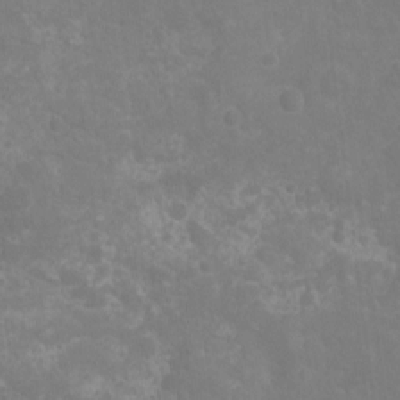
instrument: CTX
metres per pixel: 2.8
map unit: Ht
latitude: -11.1809
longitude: -24.0255
